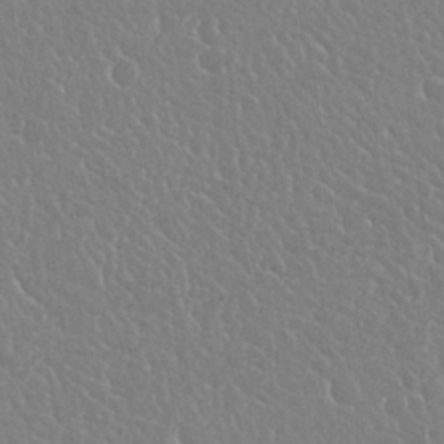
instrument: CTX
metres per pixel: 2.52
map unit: Nhu
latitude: 25.0647
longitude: -59.6316
